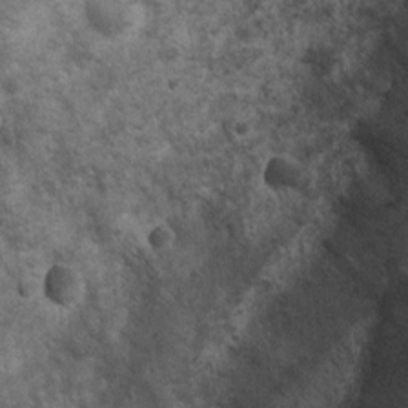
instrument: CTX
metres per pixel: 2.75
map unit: Nhu
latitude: 6.8191
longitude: -22.7813
